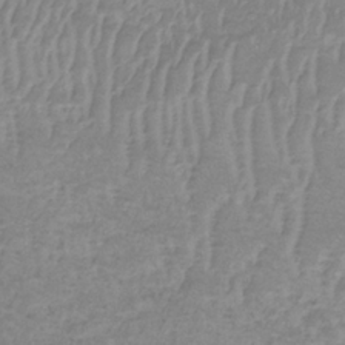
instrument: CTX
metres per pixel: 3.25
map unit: lHb
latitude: -34.3117
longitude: 70.5007
